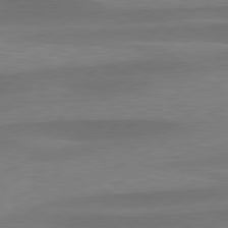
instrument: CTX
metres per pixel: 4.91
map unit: lApd
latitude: 79.4616
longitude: -93.8583
